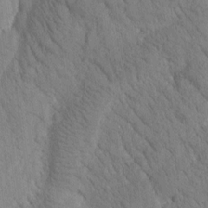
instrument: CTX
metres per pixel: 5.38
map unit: Htu
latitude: -0.8219
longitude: 174.5762
